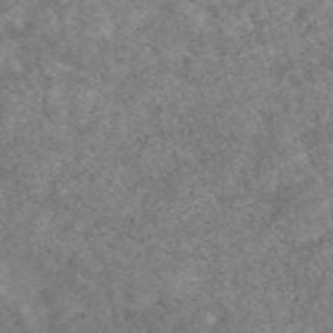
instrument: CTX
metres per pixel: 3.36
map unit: eAb
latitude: 47.7828
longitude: 119.8233
